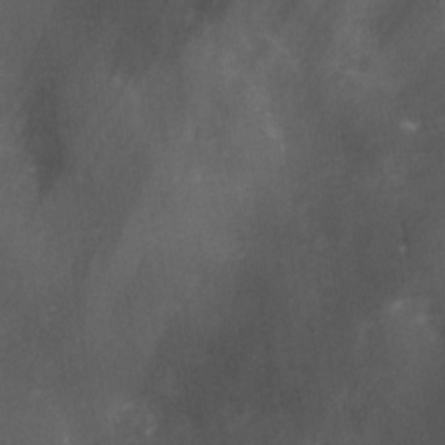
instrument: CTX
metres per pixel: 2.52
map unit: Ave
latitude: 2.0255
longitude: -112.1578
